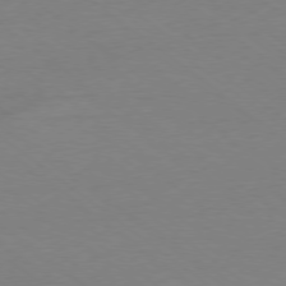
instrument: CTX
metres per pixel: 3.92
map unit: Ap
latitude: -78.4440
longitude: -95.4805
